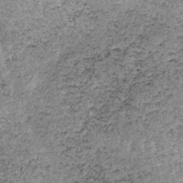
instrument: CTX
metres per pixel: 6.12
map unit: lHb
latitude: -37.3320
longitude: 67.0487
